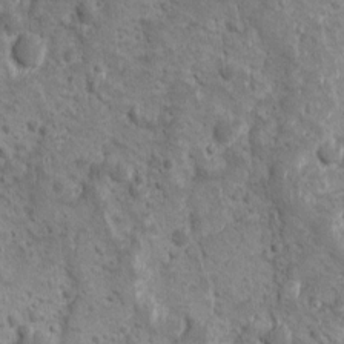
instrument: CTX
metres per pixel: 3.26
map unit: Ave
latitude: 10.5546
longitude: -104.3845
